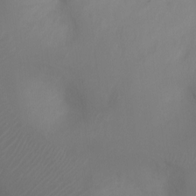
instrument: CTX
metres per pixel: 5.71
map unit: Ht
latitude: -7.9745
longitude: -27.6505
